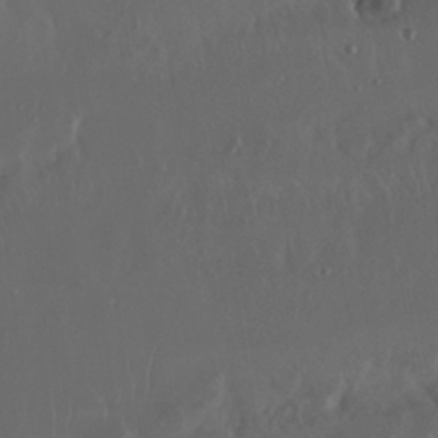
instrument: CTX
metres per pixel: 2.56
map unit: Nhu
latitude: 29.6694
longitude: -58.6680
